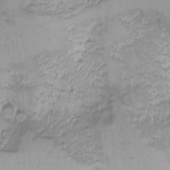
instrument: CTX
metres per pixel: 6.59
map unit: Nhu
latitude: -4.9541
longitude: -86.2333
